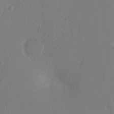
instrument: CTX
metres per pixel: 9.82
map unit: Ht
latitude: -7.5021
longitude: -19.9339
